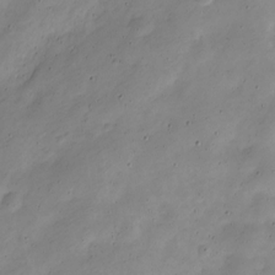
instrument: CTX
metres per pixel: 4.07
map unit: Nve
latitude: -23.8800
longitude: 105.5210
